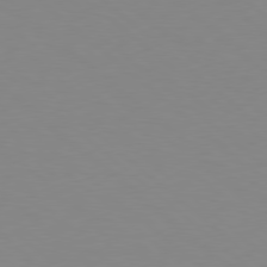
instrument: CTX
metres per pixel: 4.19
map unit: Hpe
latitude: 78.5735
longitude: -165.6127
